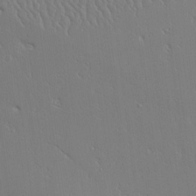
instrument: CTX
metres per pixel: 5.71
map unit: Aa
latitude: 11.8395
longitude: -127.4616
